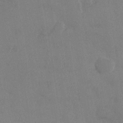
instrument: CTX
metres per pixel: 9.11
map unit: Nhe
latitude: -36.2928
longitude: -177.3292
